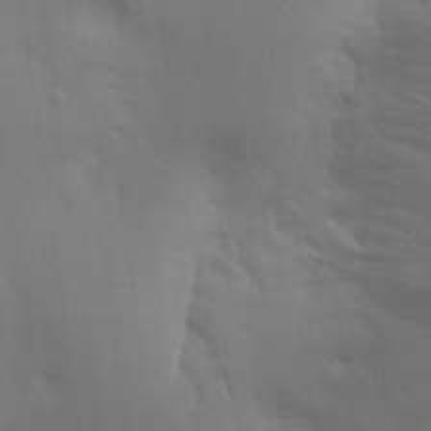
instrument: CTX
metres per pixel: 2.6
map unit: Aa
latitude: 30.1200
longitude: -144.5546
